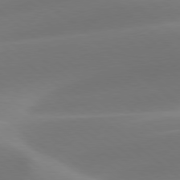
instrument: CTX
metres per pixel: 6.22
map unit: lApd
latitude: 78.4790
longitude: -51.8016
